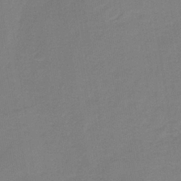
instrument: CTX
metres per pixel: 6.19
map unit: HNb
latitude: -34.9542
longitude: 52.0094
